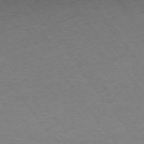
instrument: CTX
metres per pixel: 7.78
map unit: Ap
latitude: -74.5763
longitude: -79.0270
